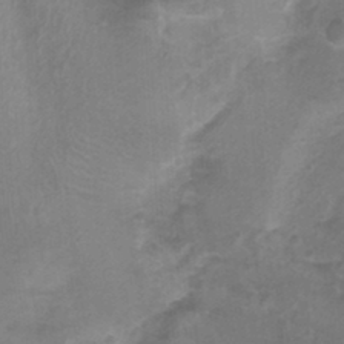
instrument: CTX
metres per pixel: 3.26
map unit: Nhu
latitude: -0.1417
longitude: -16.8569
